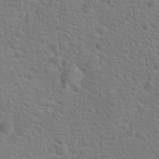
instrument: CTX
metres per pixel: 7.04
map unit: Hto
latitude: 17.7639
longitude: -42.0444
